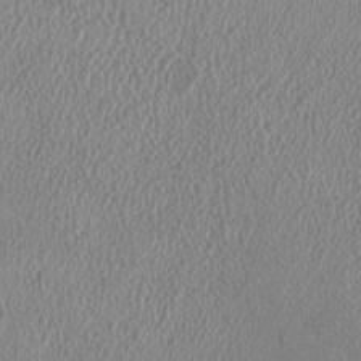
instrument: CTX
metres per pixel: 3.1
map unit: HNhu
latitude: -0.5952
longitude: -0.6301
